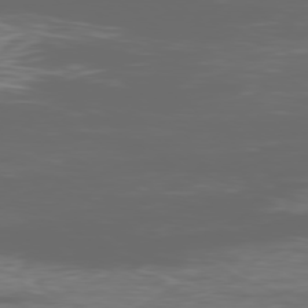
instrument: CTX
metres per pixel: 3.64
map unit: Ap
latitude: -79.5210
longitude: -59.8583
